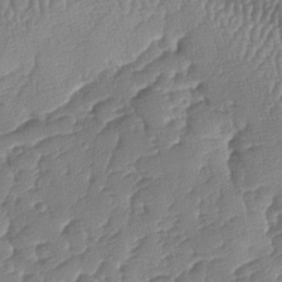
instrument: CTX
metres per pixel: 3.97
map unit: lAa
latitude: -7.5966
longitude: -129.4993
